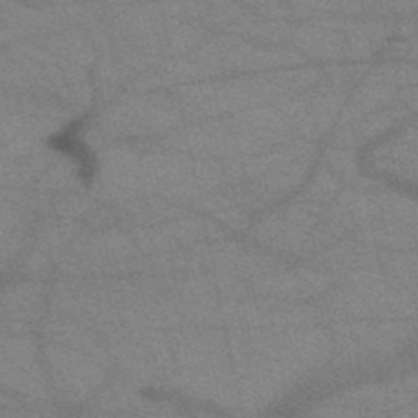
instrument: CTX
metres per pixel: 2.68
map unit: HNb
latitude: -52.0661
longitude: -42.7435
